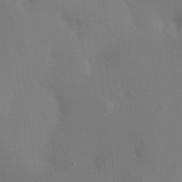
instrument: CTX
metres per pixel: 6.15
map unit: Ht
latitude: -8.0661
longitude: -30.4223
